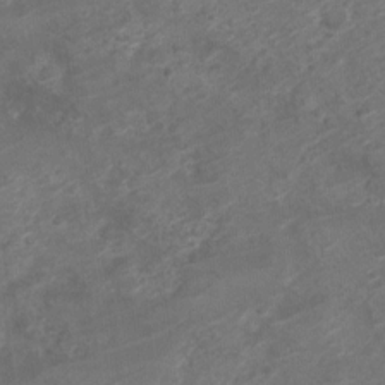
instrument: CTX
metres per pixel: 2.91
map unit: Nve
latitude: -19.0864
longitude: 107.0109
